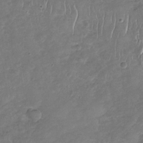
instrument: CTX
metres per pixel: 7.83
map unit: Nhu
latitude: -31.0864
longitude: -59.9339
